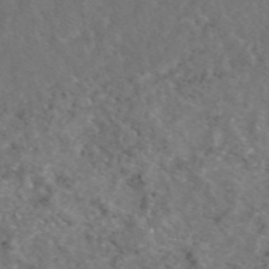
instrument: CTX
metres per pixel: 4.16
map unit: eAb
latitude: 47.7450
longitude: 116.9919
